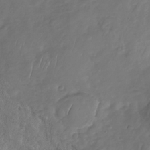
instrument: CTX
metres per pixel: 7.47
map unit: Nhu
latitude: -30.3873
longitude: -59.4049
